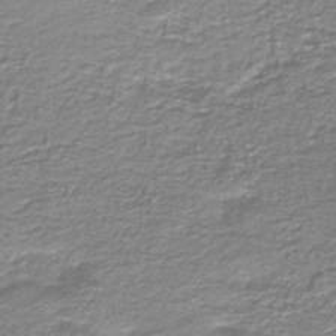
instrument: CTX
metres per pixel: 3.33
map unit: HNb
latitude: -44.4062
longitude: 50.2173
